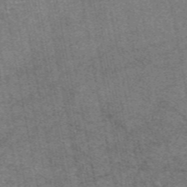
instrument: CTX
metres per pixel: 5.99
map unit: eAb
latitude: 47.8773
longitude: 106.7086
